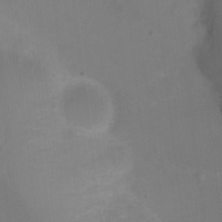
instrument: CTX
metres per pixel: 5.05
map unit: Nhu
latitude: -7.4832
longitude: -45.4048
